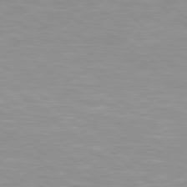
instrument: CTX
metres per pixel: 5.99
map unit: Hpe
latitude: 78.3468
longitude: -140.7624
